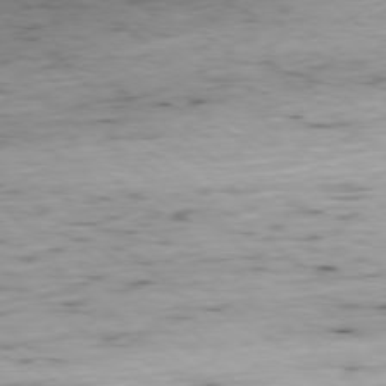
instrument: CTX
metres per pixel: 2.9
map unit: Ap
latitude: -78.5384
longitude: -90.9325
